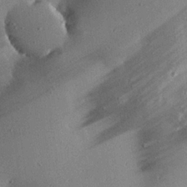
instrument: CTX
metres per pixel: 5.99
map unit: eHh
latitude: 23.6127
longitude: -90.2900
